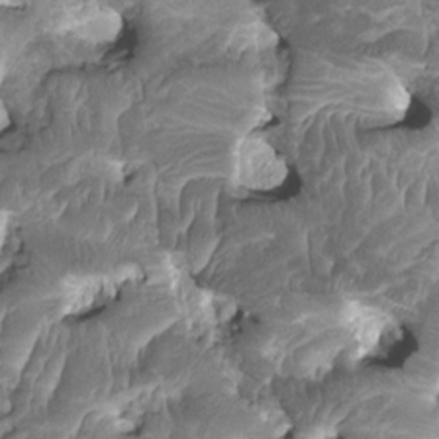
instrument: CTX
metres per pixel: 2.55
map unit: HNhu
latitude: 1.9528
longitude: -1.0080
